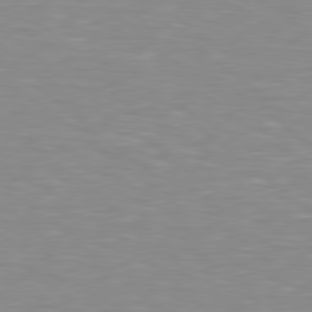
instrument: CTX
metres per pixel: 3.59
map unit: lApd
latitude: 79.1592
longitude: -89.1970
